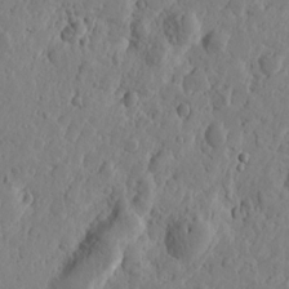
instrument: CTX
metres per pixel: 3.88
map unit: Htu
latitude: -0.8975
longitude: -177.2726
